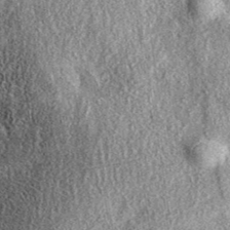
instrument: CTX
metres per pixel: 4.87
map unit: eAb
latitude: 38.1578
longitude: 108.2928
